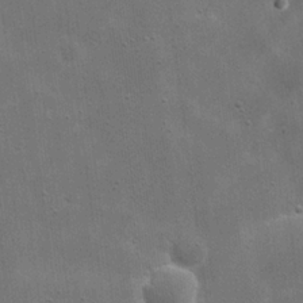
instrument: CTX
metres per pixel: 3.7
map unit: eHh
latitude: 21.8961
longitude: -66.9891
